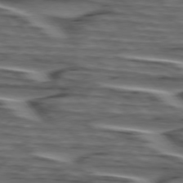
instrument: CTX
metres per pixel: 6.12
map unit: lApd
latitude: 75.3482
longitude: -71.9717
